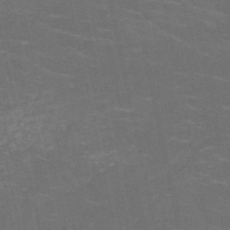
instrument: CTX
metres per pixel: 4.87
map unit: HNb
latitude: -50.8975
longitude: -48.3845
